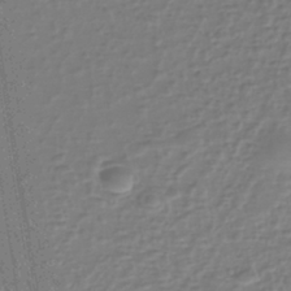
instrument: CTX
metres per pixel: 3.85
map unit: eHh
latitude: -40.4062
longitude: -28.3845
